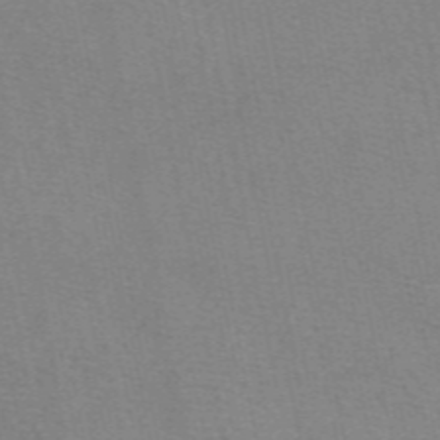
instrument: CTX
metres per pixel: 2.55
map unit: eAb
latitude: 49.9150
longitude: 104.9541
